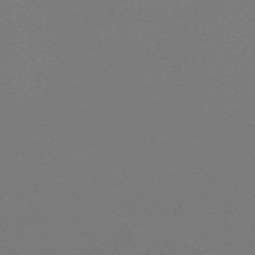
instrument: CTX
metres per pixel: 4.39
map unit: lHb
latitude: -48.3873
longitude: 66.3117
